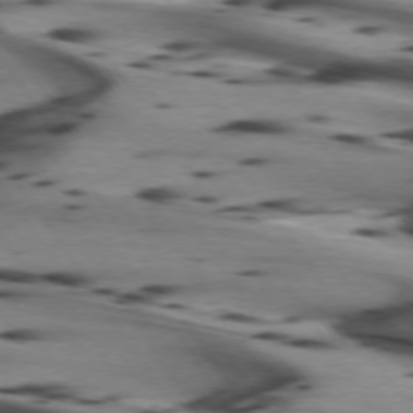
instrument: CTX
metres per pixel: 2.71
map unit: lApd
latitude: 74.7624
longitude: -64.0255
